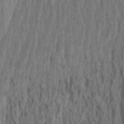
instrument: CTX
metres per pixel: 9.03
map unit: Htu
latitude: -6.4440
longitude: -70.8758
